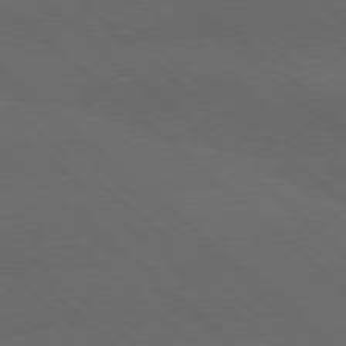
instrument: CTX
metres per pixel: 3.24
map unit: lApd
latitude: 78.0822
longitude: -56.0633
